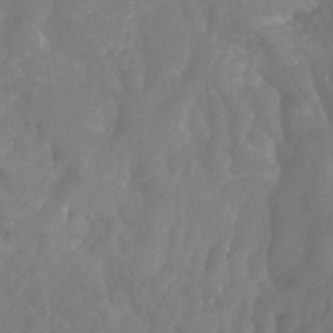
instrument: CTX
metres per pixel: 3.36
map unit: Htu
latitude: -7.3698
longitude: -47.8017
